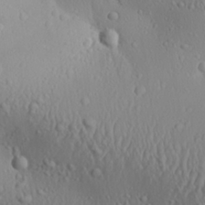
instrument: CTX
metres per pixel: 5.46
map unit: Aa
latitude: 26.4412
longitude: -136.0444
